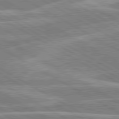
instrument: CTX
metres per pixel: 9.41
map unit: lApd
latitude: 80.3467
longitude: -131.8395
